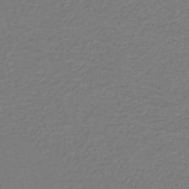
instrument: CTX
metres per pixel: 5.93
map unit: HNb
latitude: -42.4628
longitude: 51.9178
